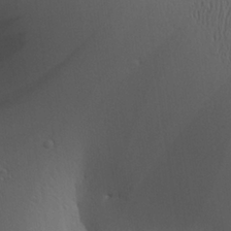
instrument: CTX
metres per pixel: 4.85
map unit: Aa
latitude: 25.5371
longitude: -144.1578
